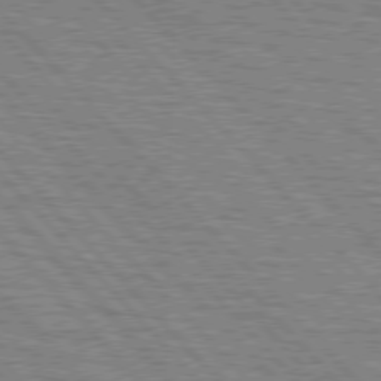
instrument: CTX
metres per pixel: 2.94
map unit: lApd
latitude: 76.9136
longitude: -72.5546
